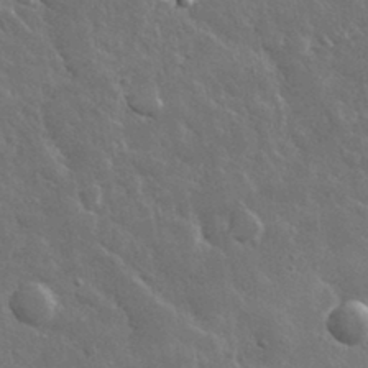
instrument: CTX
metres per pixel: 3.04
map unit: lHvf
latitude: 33.6505
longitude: -86.7624
